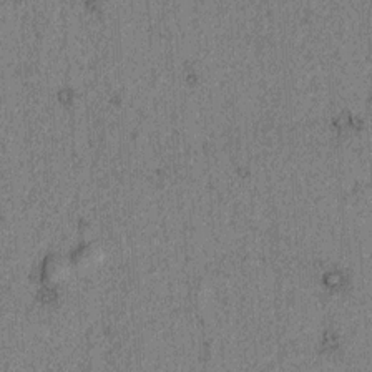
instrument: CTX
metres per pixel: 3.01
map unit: lAvf
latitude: 4.6113
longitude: 157.7855
